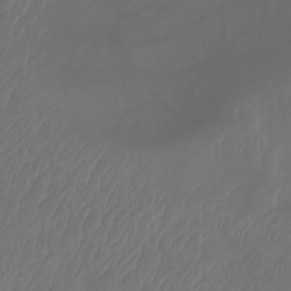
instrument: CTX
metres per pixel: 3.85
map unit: Nhu
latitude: -10.0661
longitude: -70.1956
